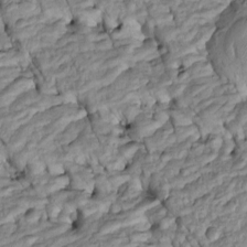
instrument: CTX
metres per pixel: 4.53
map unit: Htu
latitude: -6.1039
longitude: 154.4062
